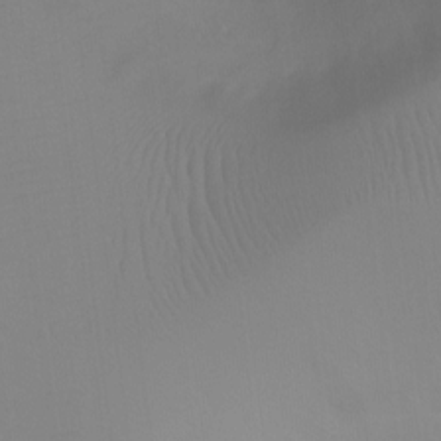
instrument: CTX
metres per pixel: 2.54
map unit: Ht
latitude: -3.9556
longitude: -27.7639
